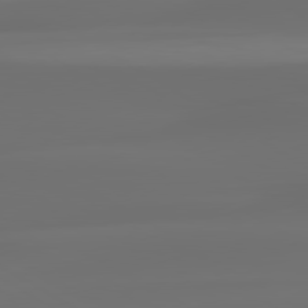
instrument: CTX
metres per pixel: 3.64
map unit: lApd
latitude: 80.0822
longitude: -85.4238
